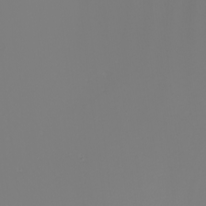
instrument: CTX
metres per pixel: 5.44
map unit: Nhu
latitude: -7.5588
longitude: -95.4238
